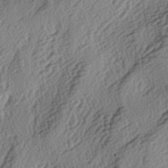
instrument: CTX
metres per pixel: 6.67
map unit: lAa
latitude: -3.6721
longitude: -123.5938
